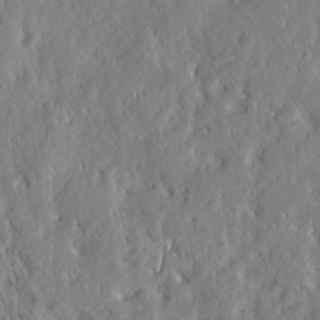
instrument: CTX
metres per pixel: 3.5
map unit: Htu
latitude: -4.1605
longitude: 174.1038
